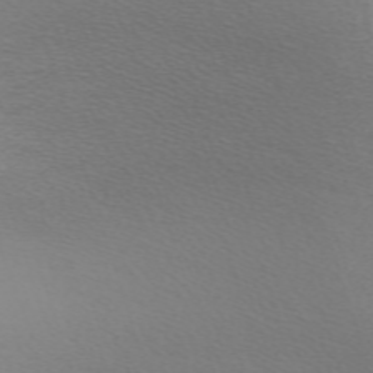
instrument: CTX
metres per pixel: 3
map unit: eHh
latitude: -63.1998
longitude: 48.7463
